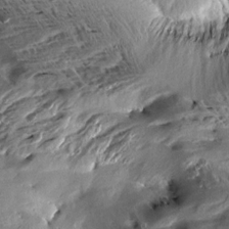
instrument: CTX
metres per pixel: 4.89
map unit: Aa
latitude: 10.8002
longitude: -142.5546
